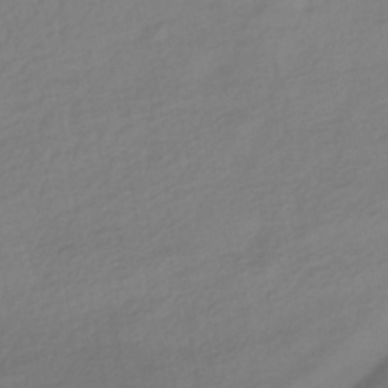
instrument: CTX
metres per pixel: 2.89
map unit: HNhu
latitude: -43.3131
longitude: 97.6155
